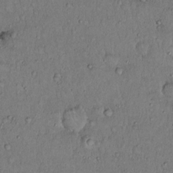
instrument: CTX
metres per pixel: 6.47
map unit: Hto
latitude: 14.5546
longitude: -57.0458
